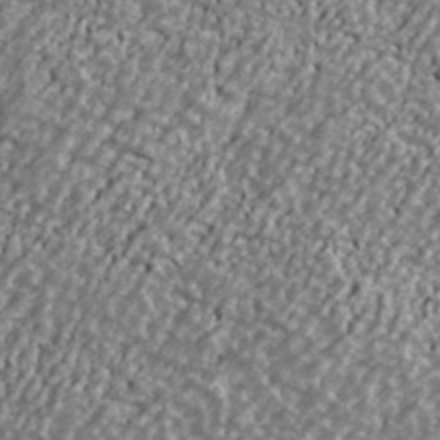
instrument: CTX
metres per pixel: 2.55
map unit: Ave
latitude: 40.5356
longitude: -111.7639
